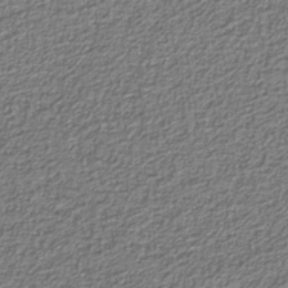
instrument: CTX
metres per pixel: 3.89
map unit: eAb
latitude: -39.3321
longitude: 51.7666
